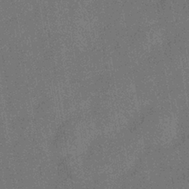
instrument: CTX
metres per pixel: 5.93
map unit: eHb
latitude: -35.3132
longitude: 80.8975
